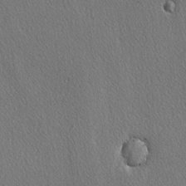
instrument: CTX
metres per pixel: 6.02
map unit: lAvf
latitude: -3.3509
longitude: -108.6679
